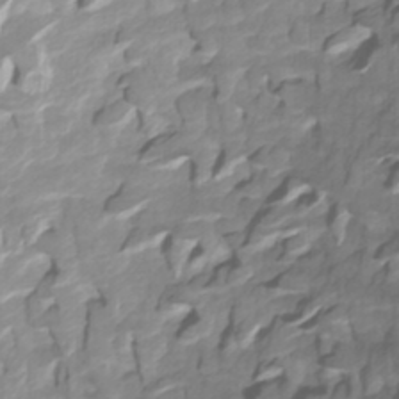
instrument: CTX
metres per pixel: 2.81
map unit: Htu
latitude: -3.9178
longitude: -71.8394
